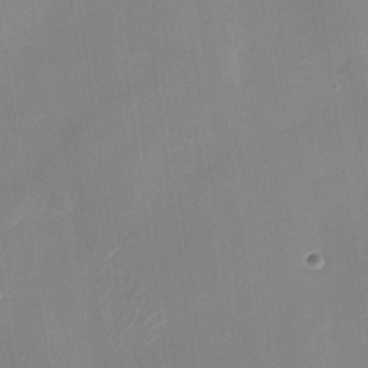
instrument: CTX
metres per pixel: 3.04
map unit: Nhu
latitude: -28.1228
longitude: -62.7813
